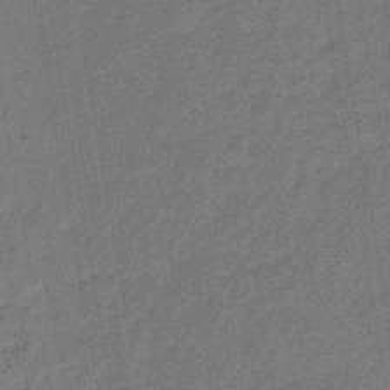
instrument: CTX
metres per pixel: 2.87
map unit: eHb
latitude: -45.5966
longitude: 86.7085
